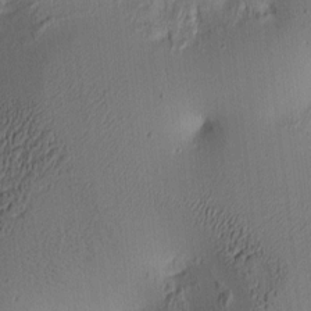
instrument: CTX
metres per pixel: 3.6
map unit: lAa
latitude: 5.9339
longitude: -113.8772
